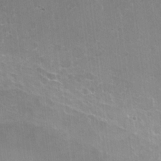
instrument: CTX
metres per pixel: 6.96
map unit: Nhu
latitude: -27.1620
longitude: -61.7449
